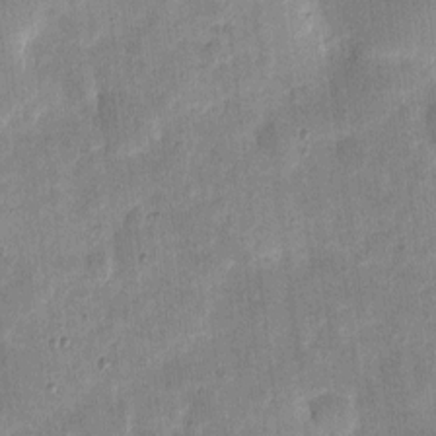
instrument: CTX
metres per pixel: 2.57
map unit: eHh
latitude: 5.0269
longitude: -71.1214
